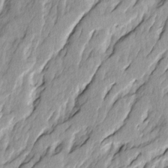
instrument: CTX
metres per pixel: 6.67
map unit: Ave
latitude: 14.4979
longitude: -134.6490
